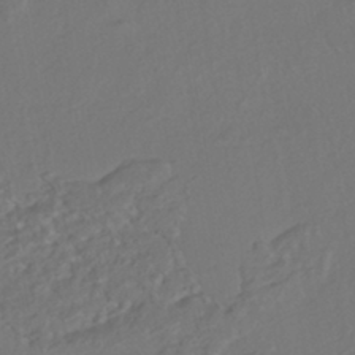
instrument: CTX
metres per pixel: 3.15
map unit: ANa
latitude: -42.1227
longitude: 108.2173
